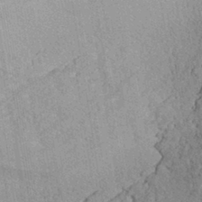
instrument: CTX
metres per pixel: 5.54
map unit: eHh
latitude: -41.3321
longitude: 120.5573
